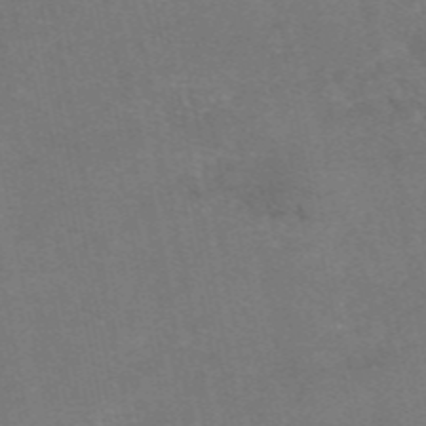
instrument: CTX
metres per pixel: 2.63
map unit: eAb
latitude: 47.6694
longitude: 104.1417
